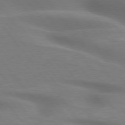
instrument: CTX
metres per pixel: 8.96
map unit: lApd
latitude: 75.6316
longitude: -60.2144
